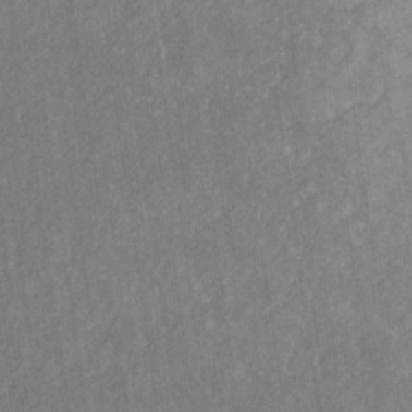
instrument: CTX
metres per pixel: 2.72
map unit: eHb
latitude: -30.3873
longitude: 69.1242
